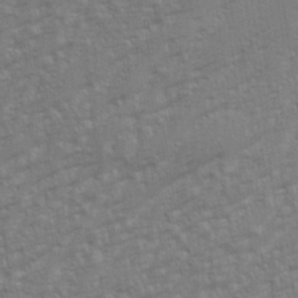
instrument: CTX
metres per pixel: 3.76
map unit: eHh
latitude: 34.6301
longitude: -132.9892
